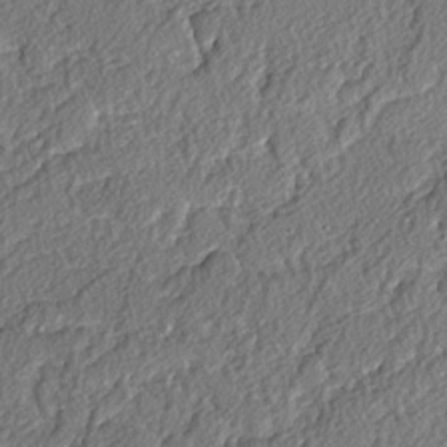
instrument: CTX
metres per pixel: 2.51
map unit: lAvf
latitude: -3.3131
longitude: -108.8947
